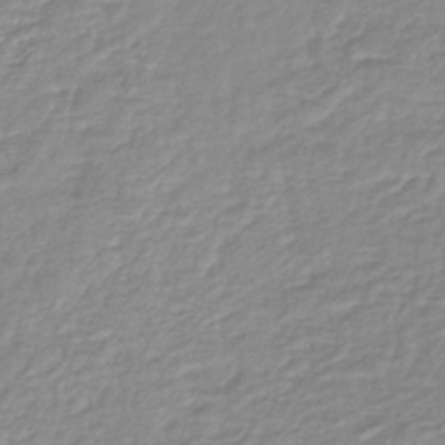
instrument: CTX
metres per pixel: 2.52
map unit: lHb
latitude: -40.2172
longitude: 61.0864
